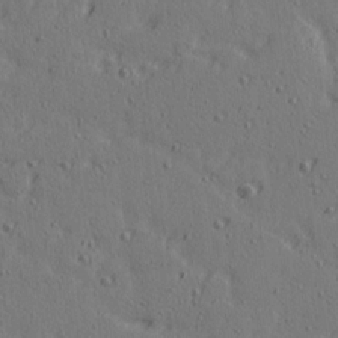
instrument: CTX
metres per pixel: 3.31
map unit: Ave
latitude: 14.5546
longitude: -106.2900
